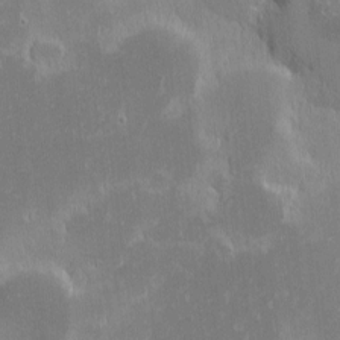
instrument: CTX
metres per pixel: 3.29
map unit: eHh
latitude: -2.0849
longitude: -84.7813
